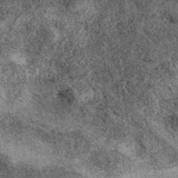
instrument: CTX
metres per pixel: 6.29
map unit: eAb
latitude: 39.8394
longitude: 106.7085
